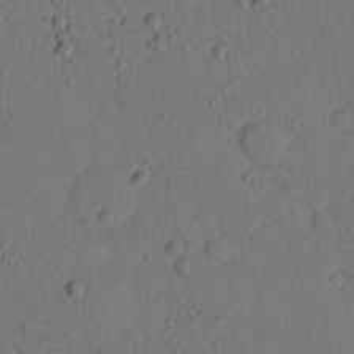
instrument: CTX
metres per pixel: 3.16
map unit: lHvf
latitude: 14.2334
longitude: 178.1983
